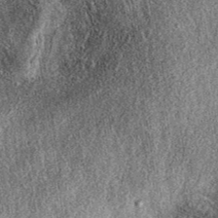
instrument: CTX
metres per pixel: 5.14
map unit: eAb
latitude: 38.6490
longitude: 109.1620
